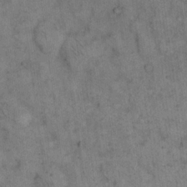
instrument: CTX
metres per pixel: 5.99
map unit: eHh
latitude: 15.7261
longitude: -65.1970
